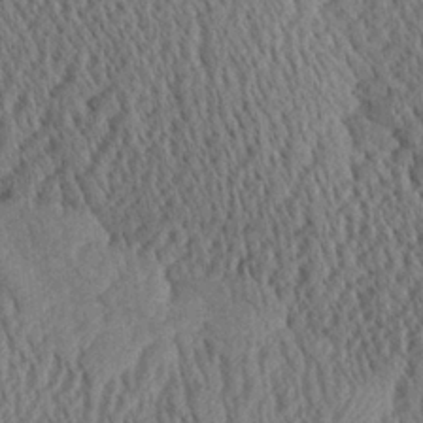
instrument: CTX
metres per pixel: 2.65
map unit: Aa
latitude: 24.5923
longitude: -134.7813
